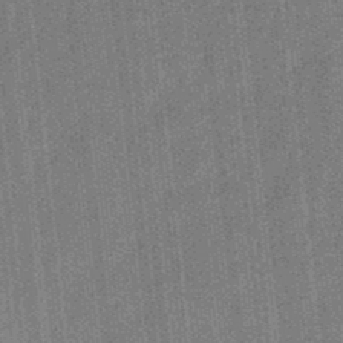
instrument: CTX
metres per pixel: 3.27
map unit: eHb
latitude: -31.0864
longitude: 73.7666
